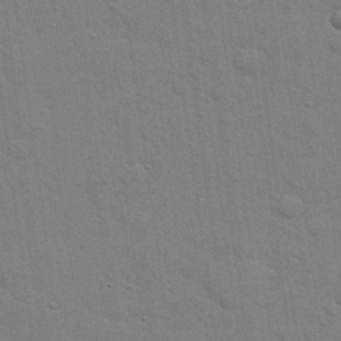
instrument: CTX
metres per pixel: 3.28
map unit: eHh
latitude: 28.1955
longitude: -75.0458
